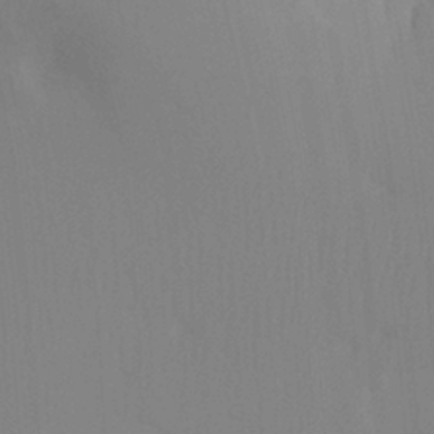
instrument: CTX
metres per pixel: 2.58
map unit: Ht
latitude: -8.4440
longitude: -31.1970
